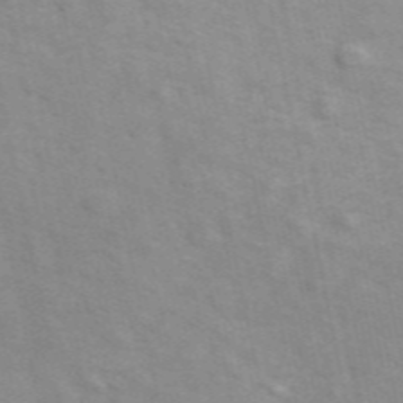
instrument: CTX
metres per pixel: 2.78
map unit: ANa
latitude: 49.3293
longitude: -73.2915
